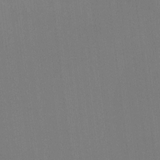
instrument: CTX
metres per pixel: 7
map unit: HNhu
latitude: -2.2361
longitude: -6.8569
